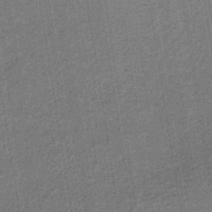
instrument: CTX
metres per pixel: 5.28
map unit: lHb
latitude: -35.9745
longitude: 63.0486
